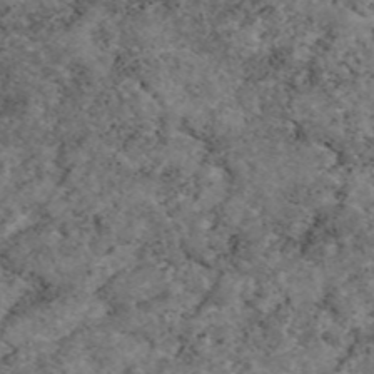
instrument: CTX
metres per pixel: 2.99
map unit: eAb
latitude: 46.9325
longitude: 113.8045
